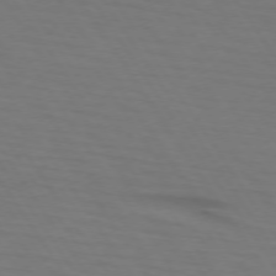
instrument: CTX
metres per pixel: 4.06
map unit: lApd
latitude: 73.2915
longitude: -75.7828
